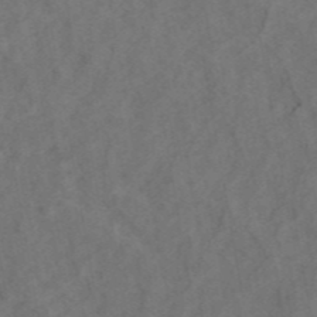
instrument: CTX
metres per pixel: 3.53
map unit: ANa
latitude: 43.9906
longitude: 25.3698
